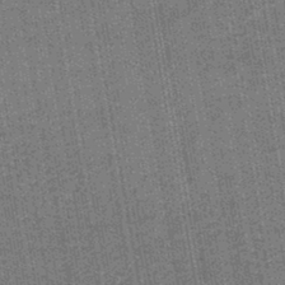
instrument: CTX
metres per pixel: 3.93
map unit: lHb
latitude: -44.7085
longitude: 57.7477
